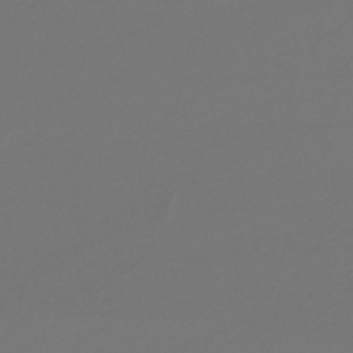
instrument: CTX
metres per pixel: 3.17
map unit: lHb
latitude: -43.7288
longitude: 61.5399
